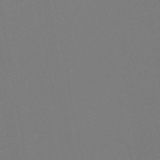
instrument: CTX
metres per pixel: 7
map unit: lHb
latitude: -38.6141
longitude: 75.0676
